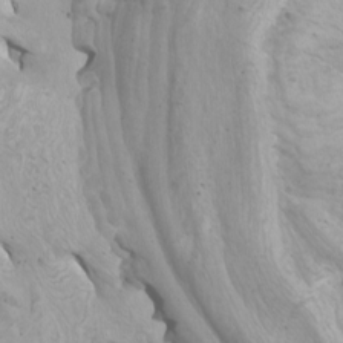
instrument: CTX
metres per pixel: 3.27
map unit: Htu
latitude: -6.2361
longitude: -75.7261
